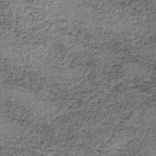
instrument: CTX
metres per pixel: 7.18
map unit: lHb
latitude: -37.6721
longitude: 66.6708
